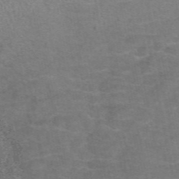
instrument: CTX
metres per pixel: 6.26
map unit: eAb
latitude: 46.6491
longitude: 101.9745
